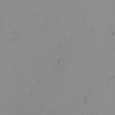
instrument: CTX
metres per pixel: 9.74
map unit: Nhu
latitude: -4.8786
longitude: -83.8205
